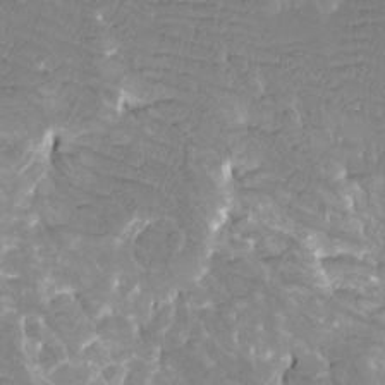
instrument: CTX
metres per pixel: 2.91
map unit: Htu
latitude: -12.2929
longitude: -72.0633
